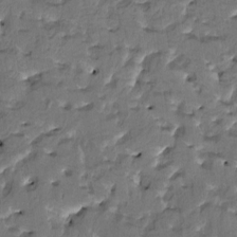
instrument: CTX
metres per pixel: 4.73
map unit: HNhu
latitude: 4.7246
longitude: 9.6155
